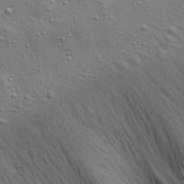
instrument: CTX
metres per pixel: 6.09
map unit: Aa
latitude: 19.3103
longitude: -141.7071
